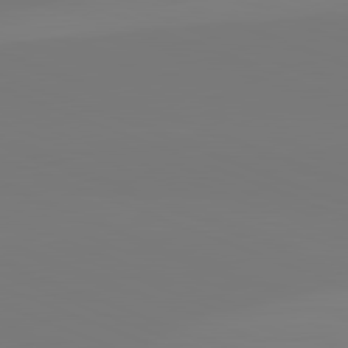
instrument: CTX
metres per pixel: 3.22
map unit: lApd
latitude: 82.1577
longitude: 146.6140
